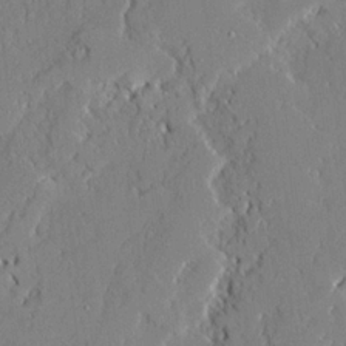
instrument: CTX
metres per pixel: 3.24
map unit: Ave
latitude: 21.8395
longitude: -128.3089
